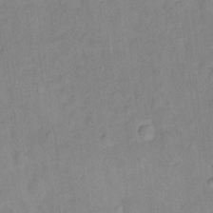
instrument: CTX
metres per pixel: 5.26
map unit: Hto
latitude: 16.4223
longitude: -40.6490
